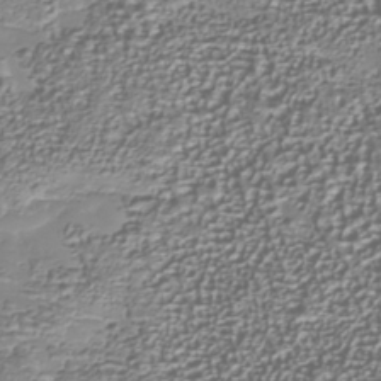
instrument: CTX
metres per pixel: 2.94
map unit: Nhu
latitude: -38.1039
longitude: -81.9150
